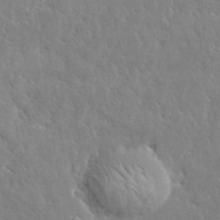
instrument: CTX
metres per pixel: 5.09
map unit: lHvf
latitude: 35.5560
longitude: -87.0080
